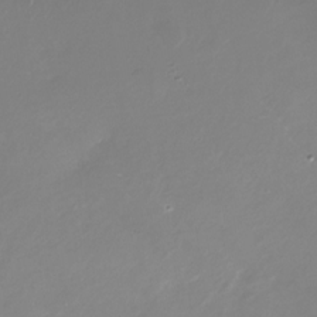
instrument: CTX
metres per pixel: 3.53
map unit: Nhu
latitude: -29.3510
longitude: -77.0269
